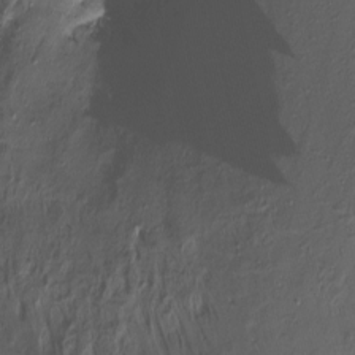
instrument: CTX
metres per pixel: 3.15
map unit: Nhu
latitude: -14.7464
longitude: -54.8569
